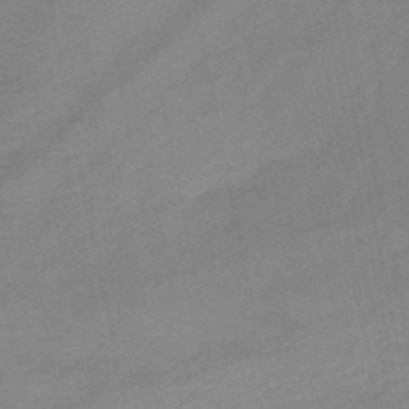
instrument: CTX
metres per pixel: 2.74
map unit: HNb
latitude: -50.7274
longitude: -42.3278
